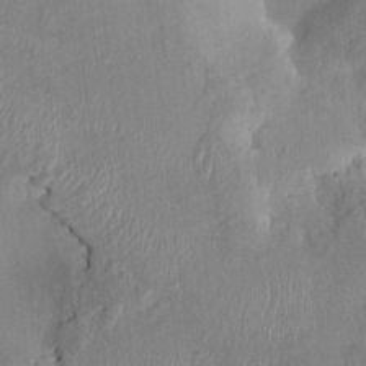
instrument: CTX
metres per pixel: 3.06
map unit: HNhu
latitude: 4.2900
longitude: -6.1956
